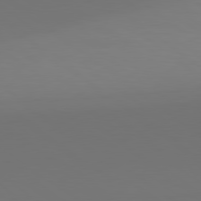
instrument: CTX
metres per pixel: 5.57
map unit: lApd
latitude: 79.7639
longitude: 159.1809
